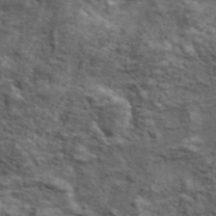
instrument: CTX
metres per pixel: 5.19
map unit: lHvf
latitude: 38.6868
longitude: -88.9514
